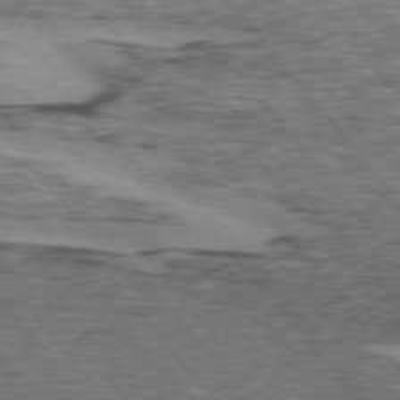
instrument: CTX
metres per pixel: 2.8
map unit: lApd
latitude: 74.6679
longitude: -77.2915
